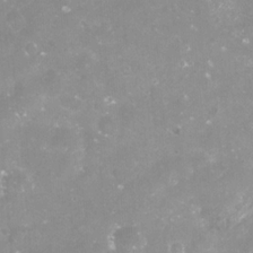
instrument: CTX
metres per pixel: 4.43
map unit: Nve
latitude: -18.2550
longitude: -59.0836
